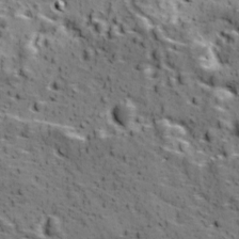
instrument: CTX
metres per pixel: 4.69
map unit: Ave
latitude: 11.5560
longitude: -105.2726
